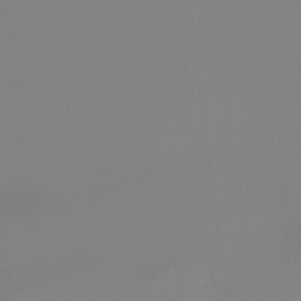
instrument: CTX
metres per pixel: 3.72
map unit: Ht
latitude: -14.9731
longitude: -52.4790
